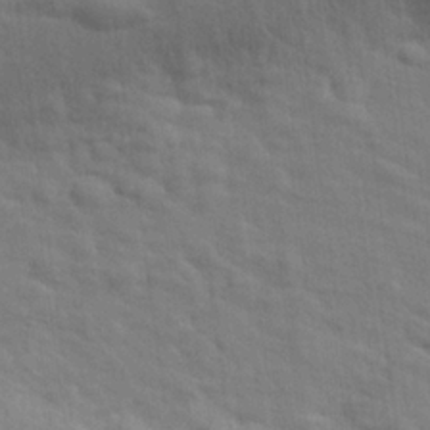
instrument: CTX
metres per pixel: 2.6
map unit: eHh
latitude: 24.4034
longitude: -79.3671
